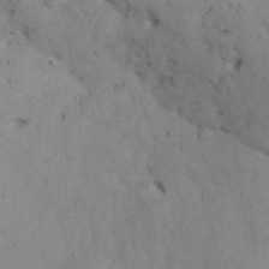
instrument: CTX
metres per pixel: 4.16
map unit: Nhu
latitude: 27.2159
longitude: -71.2726
